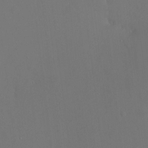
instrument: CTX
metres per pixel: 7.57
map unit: HNhu
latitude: 13.1970
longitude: 12.8786
